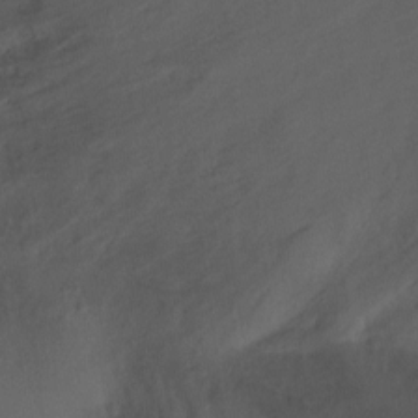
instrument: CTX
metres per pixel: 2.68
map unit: Ht
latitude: -11.2943
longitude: -34.3278
